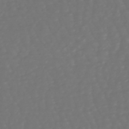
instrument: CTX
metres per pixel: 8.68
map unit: eHb
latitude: -47.0108
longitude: 79.6533
